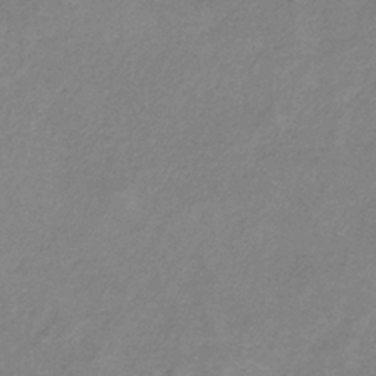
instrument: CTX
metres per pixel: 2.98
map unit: HNb
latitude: -34.0661
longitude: 55.6911
